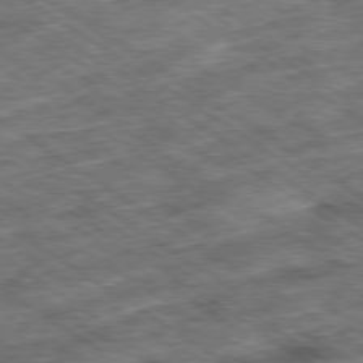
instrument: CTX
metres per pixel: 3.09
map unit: Ap
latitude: -79.7477
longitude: -49.9150
